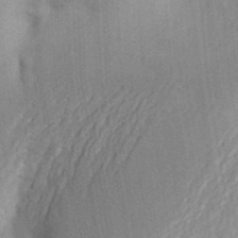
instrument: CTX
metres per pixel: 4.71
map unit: Aa
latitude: 26.0633
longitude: -149.5560
